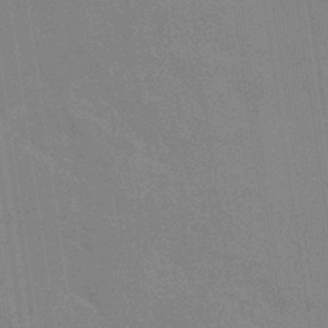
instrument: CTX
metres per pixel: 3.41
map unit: eHb
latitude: -36.5762
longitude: 76.3117
